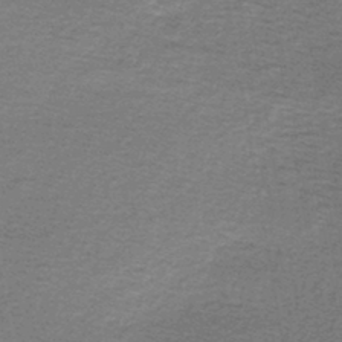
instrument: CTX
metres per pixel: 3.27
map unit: lHb
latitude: -45.3132
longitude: 57.2754
